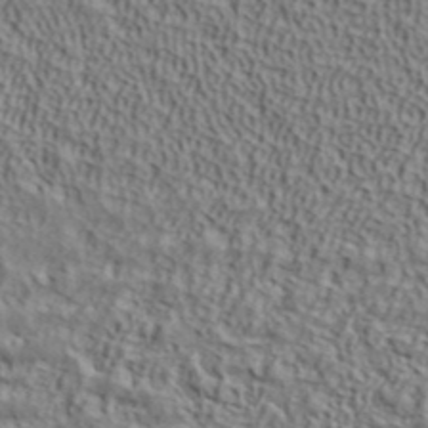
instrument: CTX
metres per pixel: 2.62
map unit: ANa
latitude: 39.5560
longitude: 28.5007
